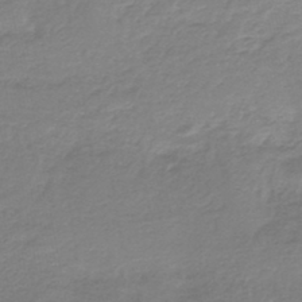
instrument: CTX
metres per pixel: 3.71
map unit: lHb
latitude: -42.5573
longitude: 63.7099
